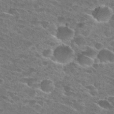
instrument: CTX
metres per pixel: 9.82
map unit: Hto
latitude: 27.7450
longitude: -47.1026
